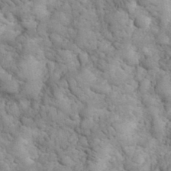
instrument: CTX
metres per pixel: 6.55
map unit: eHh
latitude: 33.8205
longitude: -66.4601
